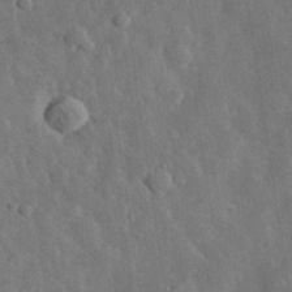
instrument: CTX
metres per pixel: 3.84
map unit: eHh
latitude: 31.7828
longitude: -77.6127
